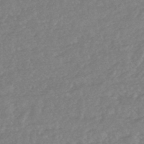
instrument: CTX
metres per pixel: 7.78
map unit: HNhu
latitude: -48.0283
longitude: 97.7100
